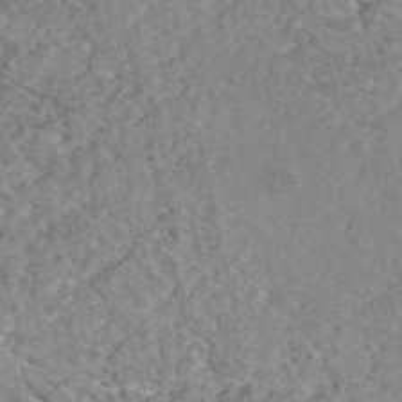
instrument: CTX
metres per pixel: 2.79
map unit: eAb
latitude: 48.2145
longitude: 112.8219
